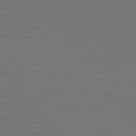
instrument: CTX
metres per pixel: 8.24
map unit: lApd
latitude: 75.9906
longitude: -79.9906
